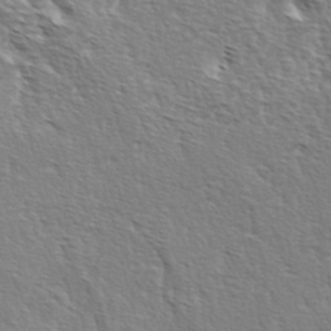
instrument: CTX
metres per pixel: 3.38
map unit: lAa
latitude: -4.0661
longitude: -122.2900
